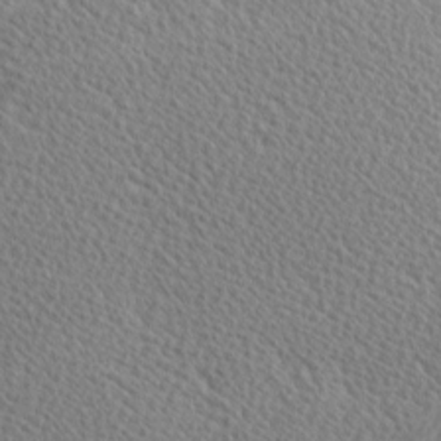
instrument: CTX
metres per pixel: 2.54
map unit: Hve
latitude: 2.1578
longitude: -121.7639
